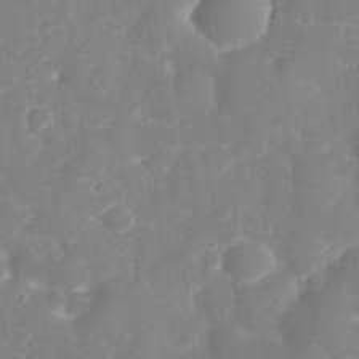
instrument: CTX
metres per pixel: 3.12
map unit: eHh
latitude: 32.1578
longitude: -59.8205
